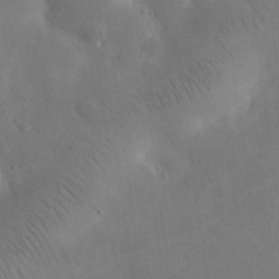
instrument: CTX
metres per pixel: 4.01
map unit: eHh
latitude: 25.8394
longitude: -67.5371
